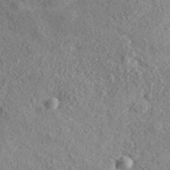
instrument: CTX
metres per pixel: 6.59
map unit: ANa
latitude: 41.3292
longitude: 17.7478
